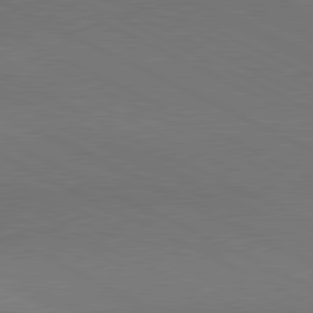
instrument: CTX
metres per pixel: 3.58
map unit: lApd
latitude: 80.8758
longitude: 139.4077
